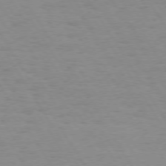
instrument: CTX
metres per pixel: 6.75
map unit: Hpe
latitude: 73.5938
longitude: -129.5938
